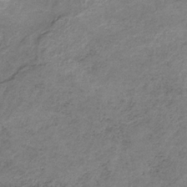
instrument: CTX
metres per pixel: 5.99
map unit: HNb
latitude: -32.3307
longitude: 61.2187
